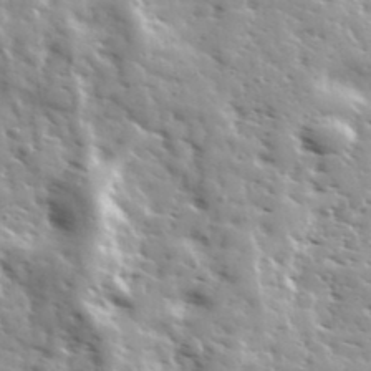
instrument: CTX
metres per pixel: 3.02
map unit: Ave
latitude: 36.8947
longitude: -110.7058
